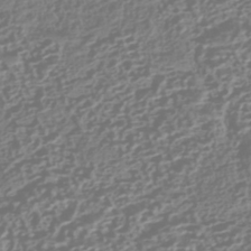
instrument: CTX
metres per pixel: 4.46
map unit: HNhu
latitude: -43.1242
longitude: 106.7841
